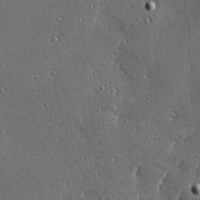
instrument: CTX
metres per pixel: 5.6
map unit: Hve
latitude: 24.6868
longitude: -96.8380
